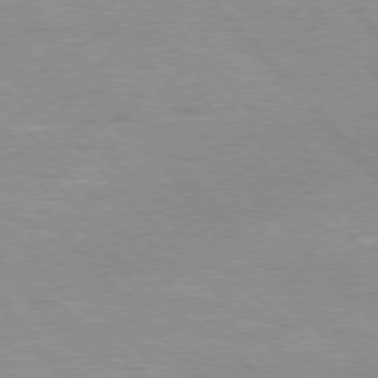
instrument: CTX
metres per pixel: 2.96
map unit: Hpe
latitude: 76.3278
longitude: -152.2523
